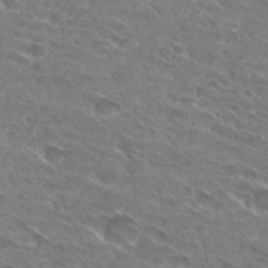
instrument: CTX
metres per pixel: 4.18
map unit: Hto
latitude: 29.8205
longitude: -44.5357
